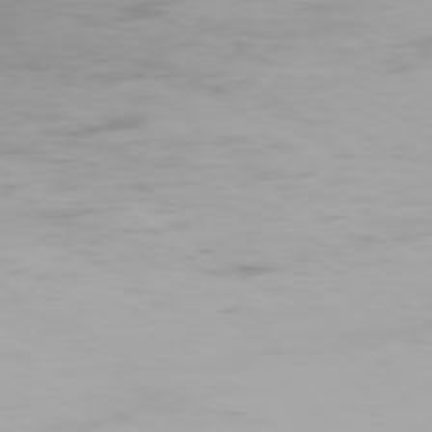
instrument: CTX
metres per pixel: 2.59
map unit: Ap
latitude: -78.1794
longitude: -94.3656
